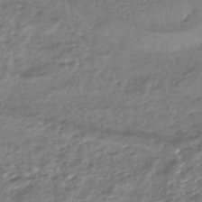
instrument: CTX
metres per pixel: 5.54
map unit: HNhu
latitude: -45.0109
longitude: 96.0283
